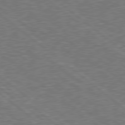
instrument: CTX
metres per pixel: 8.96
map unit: Hpe
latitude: 78.6491
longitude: -170.5357
